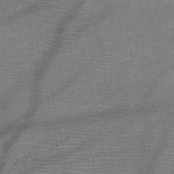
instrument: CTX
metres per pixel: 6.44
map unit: HNb
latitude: -49.6155
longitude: -42.4979
